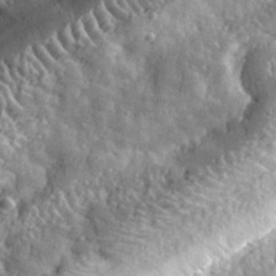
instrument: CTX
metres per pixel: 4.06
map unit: eHh
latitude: 34.4223
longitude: -80.1956
